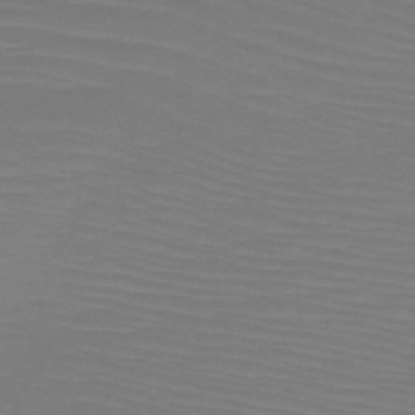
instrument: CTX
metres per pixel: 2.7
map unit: HNb
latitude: -45.8611
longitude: -46.4034
